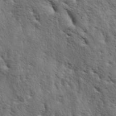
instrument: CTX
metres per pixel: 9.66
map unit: lAa
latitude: -5.4076
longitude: -125.6127
